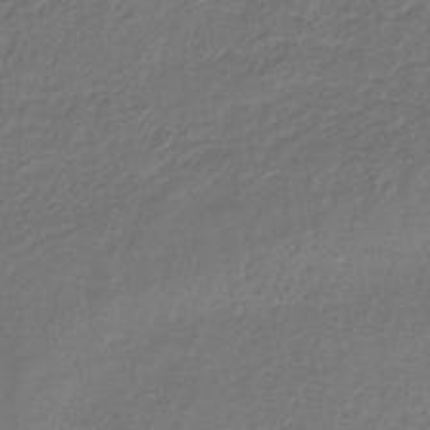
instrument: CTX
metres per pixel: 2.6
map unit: lHb
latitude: -37.0864
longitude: 70.4629
